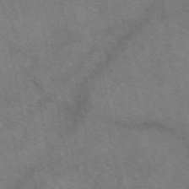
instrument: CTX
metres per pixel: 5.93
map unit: eAb
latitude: 50.8758
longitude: 115.1998
